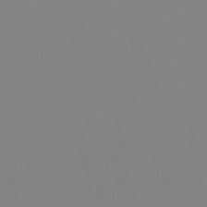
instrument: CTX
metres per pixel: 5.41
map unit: eHb
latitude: -50.3873
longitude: 74.1228
